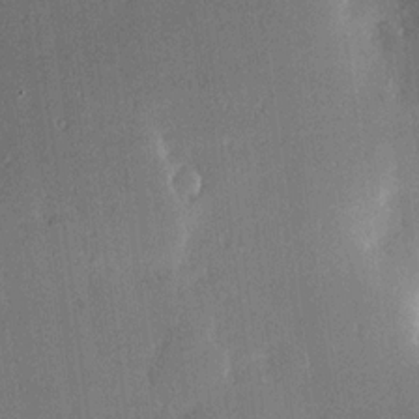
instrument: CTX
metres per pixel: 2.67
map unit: Hve
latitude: 17.8961
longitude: 150.4440
